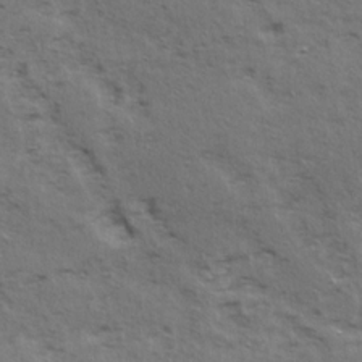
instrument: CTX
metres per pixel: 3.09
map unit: Ave
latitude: 15.7639
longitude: -103.8583
